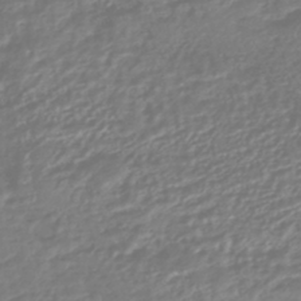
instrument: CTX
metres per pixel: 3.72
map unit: HNhu
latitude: -45.3132
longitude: 98.8975
